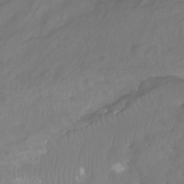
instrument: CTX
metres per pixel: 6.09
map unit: Nhu
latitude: -7.2187
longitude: -83.4615
